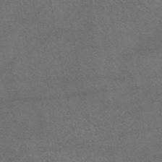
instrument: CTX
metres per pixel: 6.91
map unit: eAb
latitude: 45.5938
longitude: 114.1606
